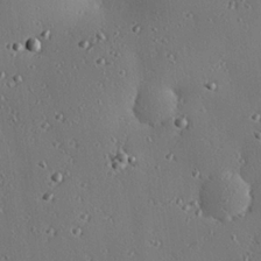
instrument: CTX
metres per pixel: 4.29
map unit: eHh
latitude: 23.2537
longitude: -91.3482
